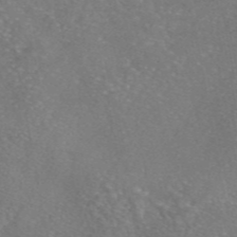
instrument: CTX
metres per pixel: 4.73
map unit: eAb
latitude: 46.6302
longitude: 110.7085
